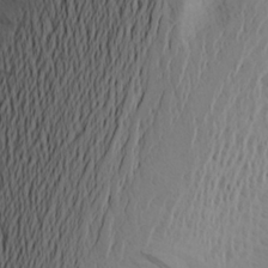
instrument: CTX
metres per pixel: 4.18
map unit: Aa
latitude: 24.4978
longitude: -147.3671
